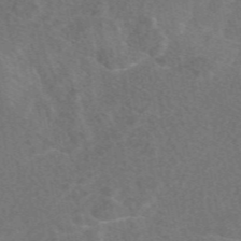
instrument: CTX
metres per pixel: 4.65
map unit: eAb
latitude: 48.0255
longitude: 119.2376
